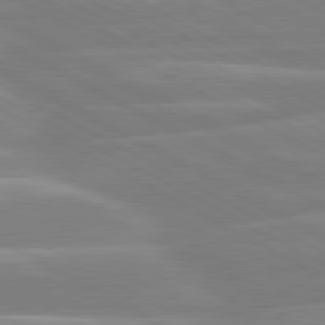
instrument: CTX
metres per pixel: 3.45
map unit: lApd
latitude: 80.4223
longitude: -134.6490
